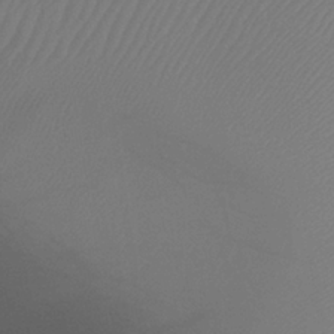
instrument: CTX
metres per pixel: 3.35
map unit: lHb
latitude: -35.2187
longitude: 67.4076
